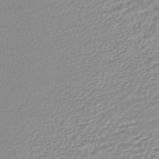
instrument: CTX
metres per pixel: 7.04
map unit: lHb
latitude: -44.0094
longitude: 72.5762
